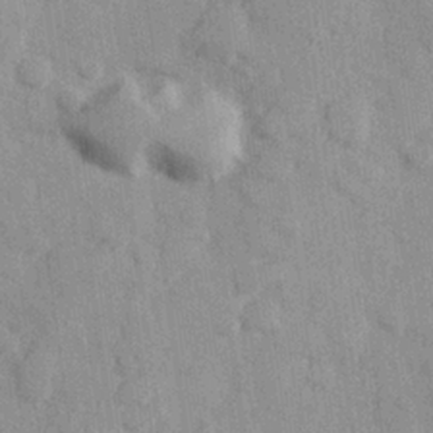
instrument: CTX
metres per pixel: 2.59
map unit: Hve
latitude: 25.8772
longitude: 147.8989
